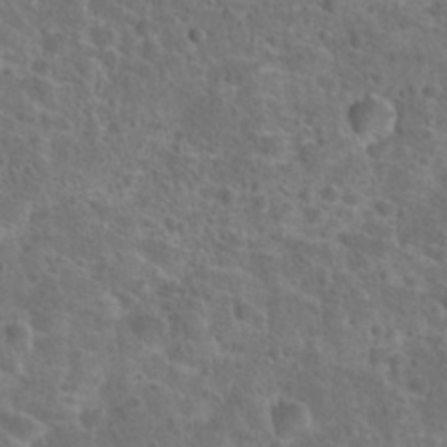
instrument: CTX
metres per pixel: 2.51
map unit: Hto
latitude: 23.5938
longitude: -48.1200
